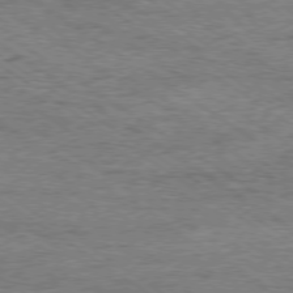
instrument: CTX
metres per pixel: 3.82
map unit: Ap
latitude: -78.6707
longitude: -85.2726
